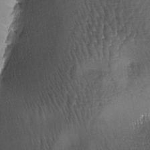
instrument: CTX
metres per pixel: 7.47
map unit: lAa
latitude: -5.6155
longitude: -127.3671
